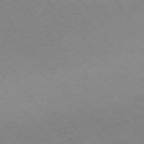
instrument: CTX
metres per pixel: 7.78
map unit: Ap
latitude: -76.5952
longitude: -86.4979
